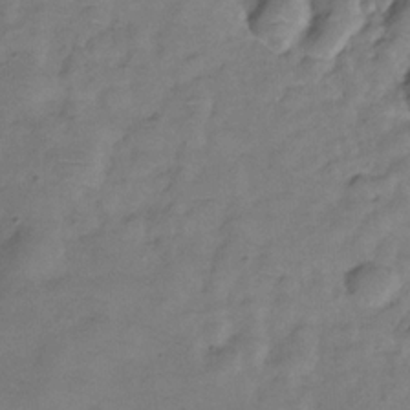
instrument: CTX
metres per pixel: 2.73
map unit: Hve
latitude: -31.2943
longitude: 95.8611
